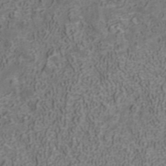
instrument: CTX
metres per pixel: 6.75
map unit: ANa
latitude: 40.5923
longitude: 21.1431
